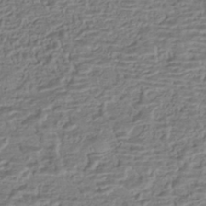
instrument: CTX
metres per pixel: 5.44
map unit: HNhu
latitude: -42.9352
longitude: 102.7274
